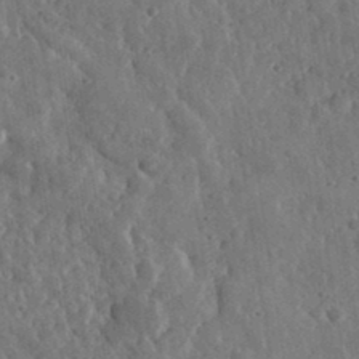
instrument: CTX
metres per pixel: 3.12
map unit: lHvf
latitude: 35.1403
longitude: -87.6127
